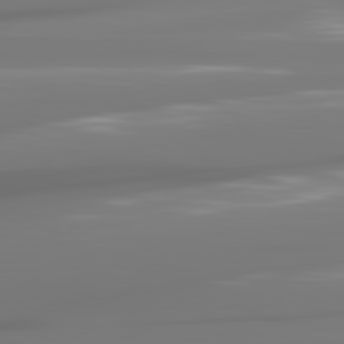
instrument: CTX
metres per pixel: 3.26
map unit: lApd
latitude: 81.7072
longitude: -145.0080
